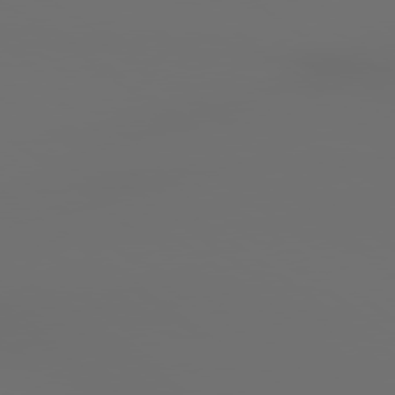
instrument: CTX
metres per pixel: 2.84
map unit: lApd
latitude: 79.2915
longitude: 176.9542
